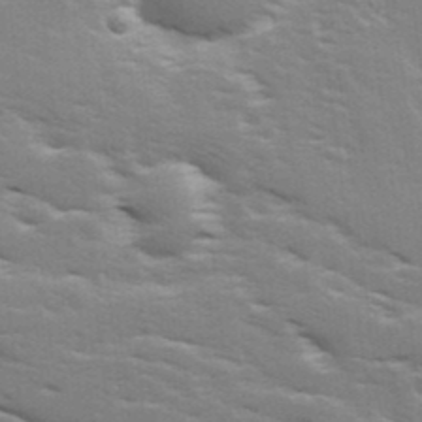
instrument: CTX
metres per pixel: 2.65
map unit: Ave
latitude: 17.6127
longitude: -129.5749
